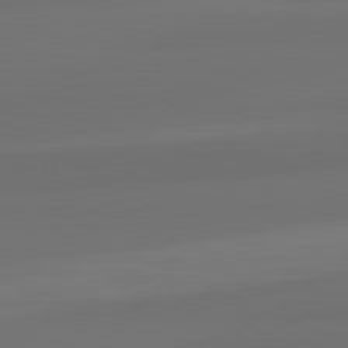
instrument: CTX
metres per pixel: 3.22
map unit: lApd
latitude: 82.1388
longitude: -172.5734
